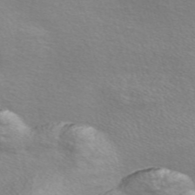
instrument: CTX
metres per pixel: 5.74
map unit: Nve
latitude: -56.5951
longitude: 59.9556
